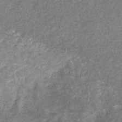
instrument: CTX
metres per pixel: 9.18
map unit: eHb
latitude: -31.9745
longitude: 71.3510
